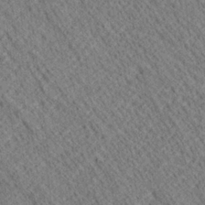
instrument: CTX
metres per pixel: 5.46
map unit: Ave
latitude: 20.4223
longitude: -139.8772
